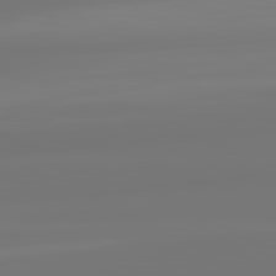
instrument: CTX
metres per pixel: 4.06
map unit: lApd
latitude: 82.2144
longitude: -176.6112
